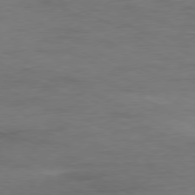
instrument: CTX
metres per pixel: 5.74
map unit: Ap
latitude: -77.8989
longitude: -74.3089
